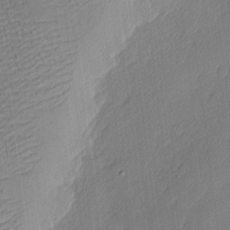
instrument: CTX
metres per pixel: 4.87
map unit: Nhu
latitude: 2.1389
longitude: -76.4790
